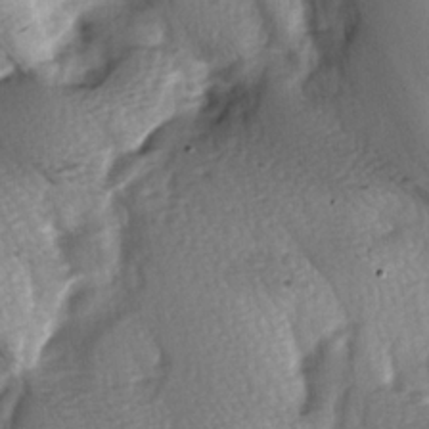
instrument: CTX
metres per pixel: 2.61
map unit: lAa
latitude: -6.1228
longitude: -126.2712
